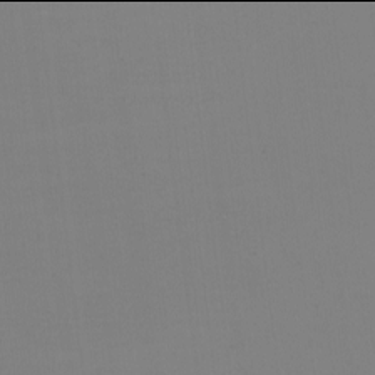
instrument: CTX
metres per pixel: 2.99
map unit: eHh
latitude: -6.0094
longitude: -83.0647
